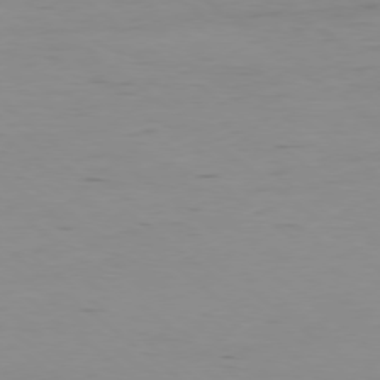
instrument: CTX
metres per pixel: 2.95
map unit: Hpe
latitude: -78.5384
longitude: 13.4455
